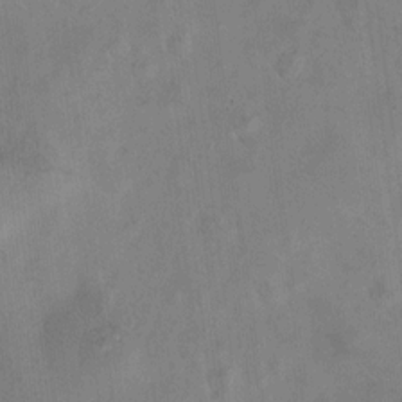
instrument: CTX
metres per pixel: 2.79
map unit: HNhu
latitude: 11.0459
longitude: 11.2565
